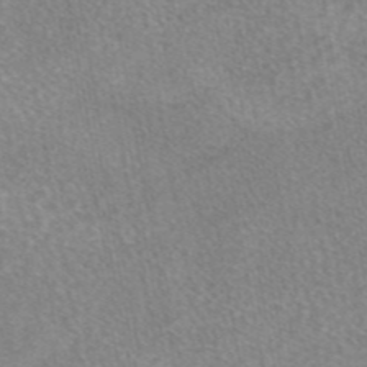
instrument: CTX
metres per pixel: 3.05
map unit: eAb
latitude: 45.6127
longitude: 105.8611
